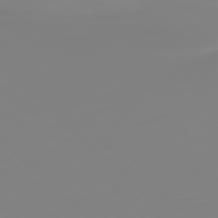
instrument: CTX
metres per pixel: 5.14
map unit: Ap
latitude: -77.8233
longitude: -63.2726
